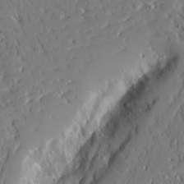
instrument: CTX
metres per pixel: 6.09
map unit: Aa
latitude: 14.8002
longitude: -140.4978
